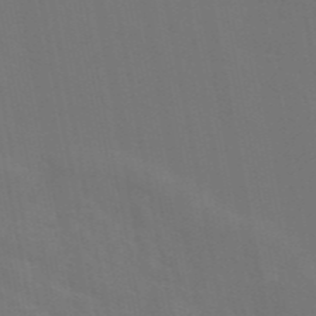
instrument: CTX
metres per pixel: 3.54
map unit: eAb
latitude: 46.3279
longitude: 121.2754
